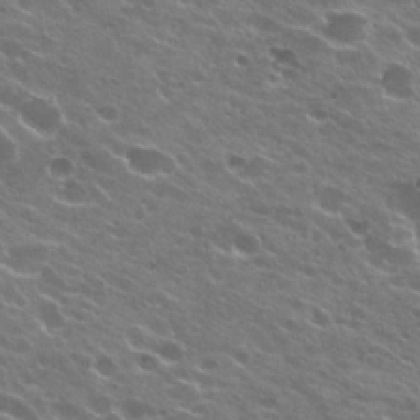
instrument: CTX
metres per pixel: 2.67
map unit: Hto
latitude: 24.2711
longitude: -37.4427
